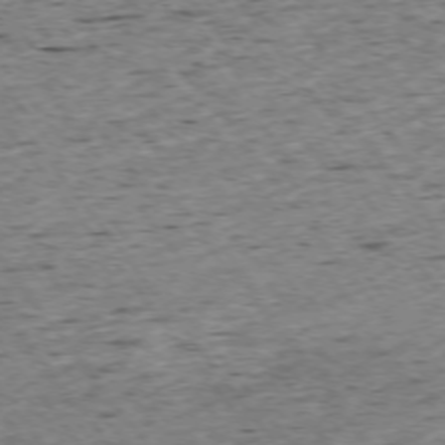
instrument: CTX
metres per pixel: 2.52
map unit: Ap
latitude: -74.7464
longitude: -87.1781
